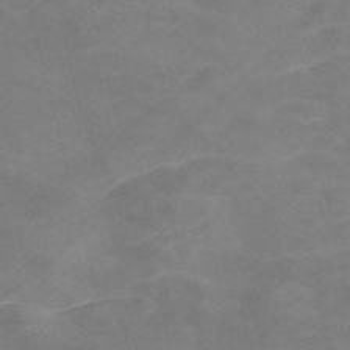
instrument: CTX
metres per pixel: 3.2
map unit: Nve
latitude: -57.9745
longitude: 59.4643
